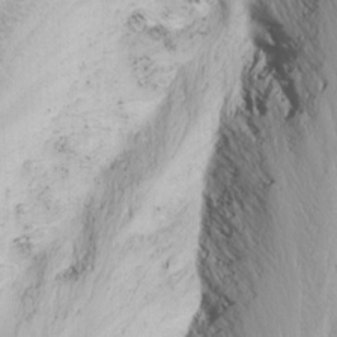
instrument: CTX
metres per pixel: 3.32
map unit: Nhu
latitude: -7.0864
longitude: -64.9325
